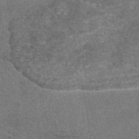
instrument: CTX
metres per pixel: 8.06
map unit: eAb
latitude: 46.9892
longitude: 102.8408
